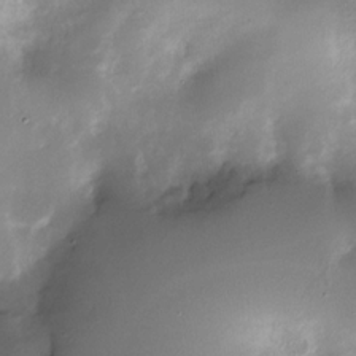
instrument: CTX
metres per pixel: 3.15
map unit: Nhe
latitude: -31.7477
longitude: -117.4804
